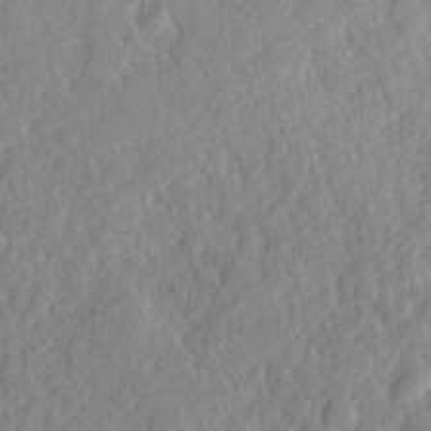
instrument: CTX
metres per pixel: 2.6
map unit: Hve
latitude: 24.7246
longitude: 143.9367
